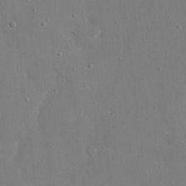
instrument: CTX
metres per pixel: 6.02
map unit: eHh
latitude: 17.1025
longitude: -70.9891
